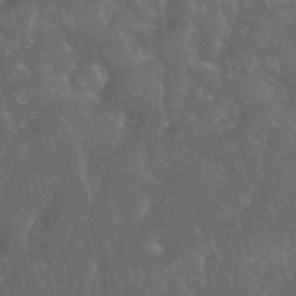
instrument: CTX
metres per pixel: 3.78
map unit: Nhu
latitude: 28.6868
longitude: -65.7827
